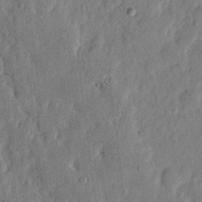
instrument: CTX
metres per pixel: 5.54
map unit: eHh
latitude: 6.4034
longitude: -71.8205
